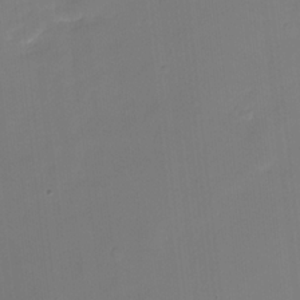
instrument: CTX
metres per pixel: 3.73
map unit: HNhu
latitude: -23.6344
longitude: 50.1606
